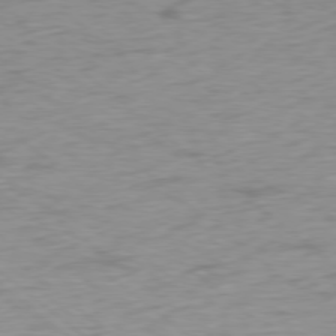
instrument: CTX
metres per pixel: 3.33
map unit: Ap
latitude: -78.2172
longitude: -78.0822
